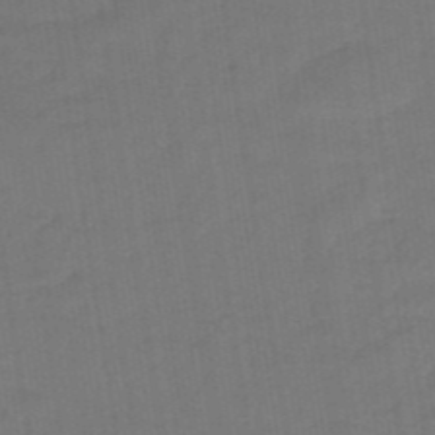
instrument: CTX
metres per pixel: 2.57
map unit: eHb
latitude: -47.0108
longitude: 87.4266
